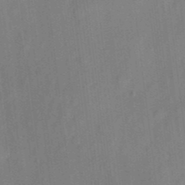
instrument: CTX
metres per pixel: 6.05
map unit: eHh
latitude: 5.7261
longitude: -74.1578
